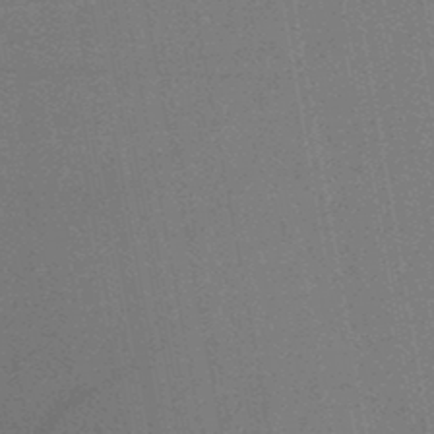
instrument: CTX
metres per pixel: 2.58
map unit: HNb
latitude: -46.9919
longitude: -39.5938
